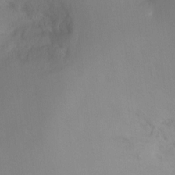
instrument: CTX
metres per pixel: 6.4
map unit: Ht
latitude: -5.8611
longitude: -34.6490
